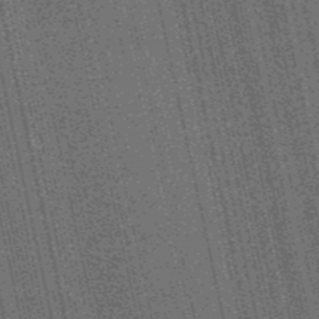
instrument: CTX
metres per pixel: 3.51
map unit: HNb
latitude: -51.9367
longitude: -49.7261
